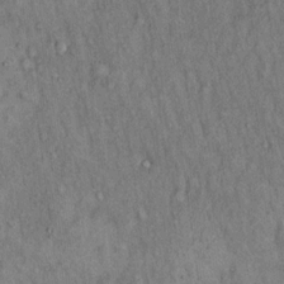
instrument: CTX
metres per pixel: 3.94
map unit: Hto
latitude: 14.9514
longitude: -61.0647
